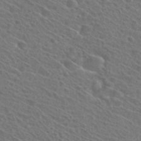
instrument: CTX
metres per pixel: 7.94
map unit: Hto
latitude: 31.6316
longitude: -47.0837
